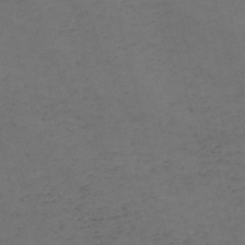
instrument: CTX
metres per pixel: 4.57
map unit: Nve
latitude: -57.7666
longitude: 53.0486
